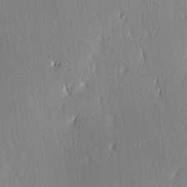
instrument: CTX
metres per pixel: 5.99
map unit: Ave
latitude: 3.3859
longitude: -113.5749
